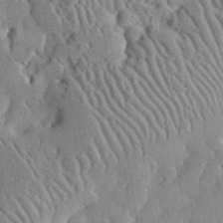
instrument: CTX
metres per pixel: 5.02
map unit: lHvf
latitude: 33.5938
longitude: -92.0633
